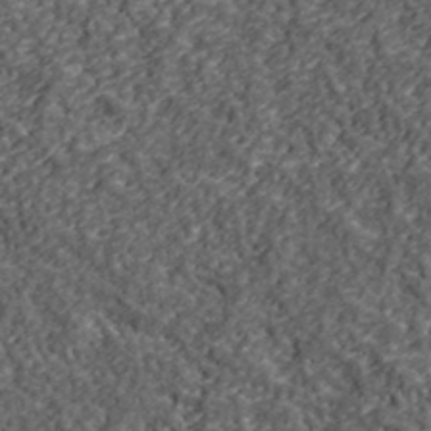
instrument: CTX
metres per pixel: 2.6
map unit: lHvf
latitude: 39.8772
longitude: -88.0822
